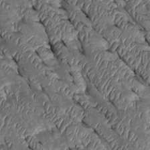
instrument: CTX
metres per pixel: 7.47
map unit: Htu
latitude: 0.2900
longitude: 148.5196
